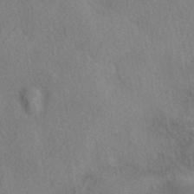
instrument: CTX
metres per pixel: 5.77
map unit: eAb
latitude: 39.1025
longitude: 112.2929
